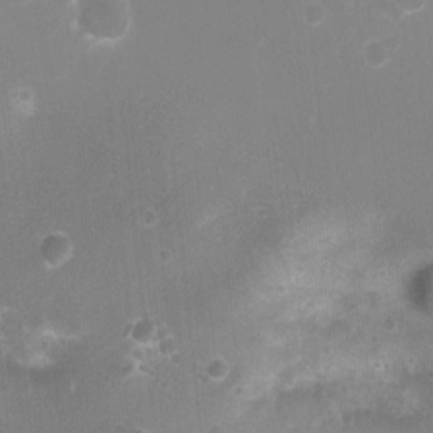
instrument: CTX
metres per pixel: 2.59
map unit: Nhu
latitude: 5.3293
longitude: -17.9717
